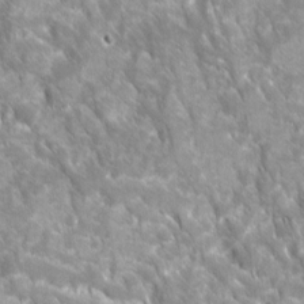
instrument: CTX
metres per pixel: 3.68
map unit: Ave
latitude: 16.5924
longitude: -131.3482
